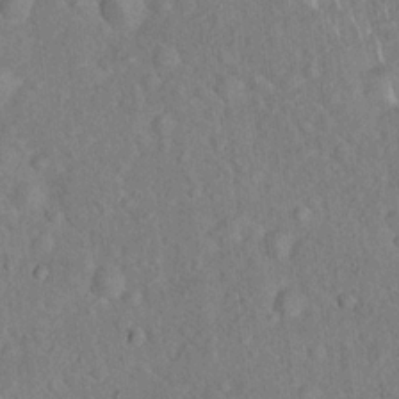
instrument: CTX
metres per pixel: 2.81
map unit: Hto
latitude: 17.6505
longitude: -52.8380
